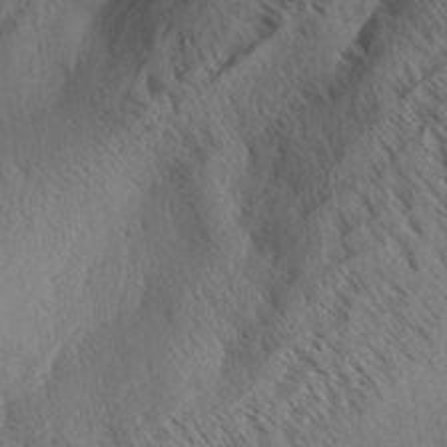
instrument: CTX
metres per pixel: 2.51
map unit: Aa
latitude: 32.4979
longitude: -140.6490
